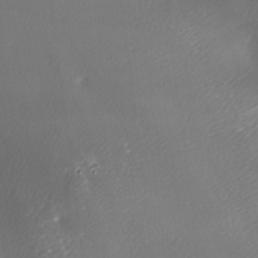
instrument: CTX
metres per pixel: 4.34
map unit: lAa
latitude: -6.4440
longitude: -122.1956
